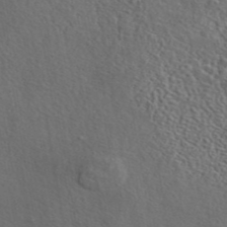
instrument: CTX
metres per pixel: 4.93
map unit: eAb
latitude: 43.7450
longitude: 112.7085
